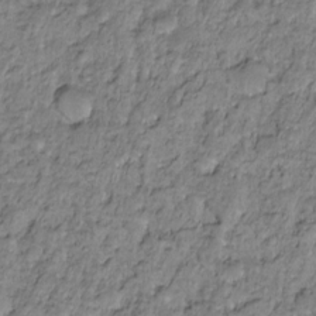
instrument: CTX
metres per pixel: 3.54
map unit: HNhu
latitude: -21.4832
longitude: 85.7288
